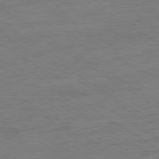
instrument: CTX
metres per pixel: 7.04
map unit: Ap
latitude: -80.3873
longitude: -79.1781
